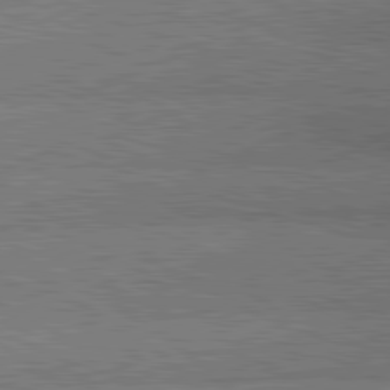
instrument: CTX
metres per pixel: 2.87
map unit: lApd
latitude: 81.1970
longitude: -144.2711
